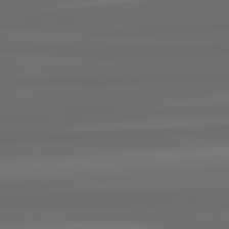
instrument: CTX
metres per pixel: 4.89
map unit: lApd
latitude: 82.9135
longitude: 163.2754
